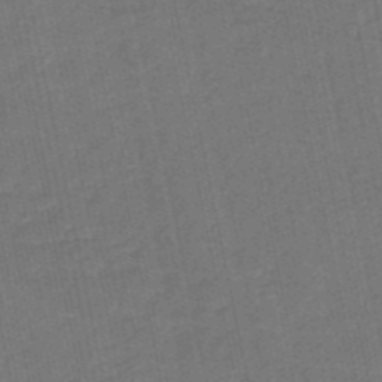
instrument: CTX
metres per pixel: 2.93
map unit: HNb
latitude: -52.5384
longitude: -48.9892
